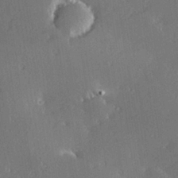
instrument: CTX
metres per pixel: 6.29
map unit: Hve
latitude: 27.6316
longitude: -93.6882
